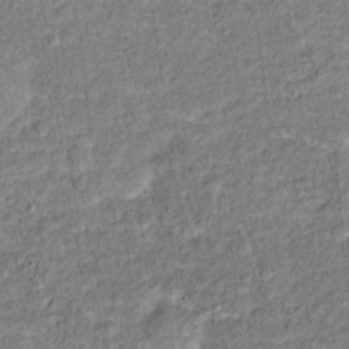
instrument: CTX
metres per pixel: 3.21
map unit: Hto
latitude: 13.4993
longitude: -38.2145
